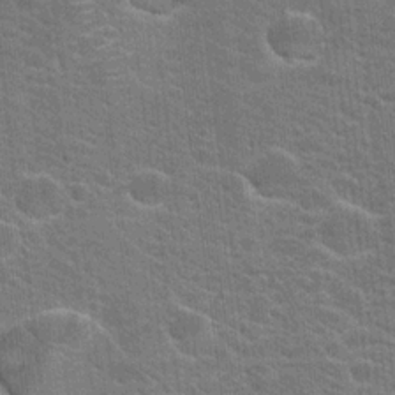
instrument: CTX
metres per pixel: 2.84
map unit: Hto
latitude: 19.6127
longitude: -37.6883
